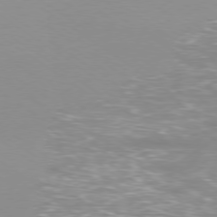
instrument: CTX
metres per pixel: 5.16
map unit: Ap
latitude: -79.1998
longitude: -67.0647
